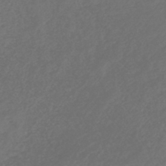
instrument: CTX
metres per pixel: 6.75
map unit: lHb
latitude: -43.9367
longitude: 70.9920
